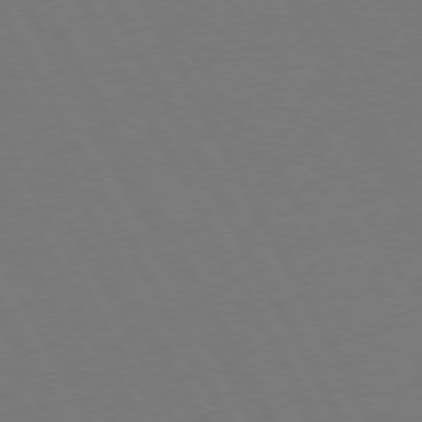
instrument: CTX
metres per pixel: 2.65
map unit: Hpe
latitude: 72.0444
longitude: -127.1592
